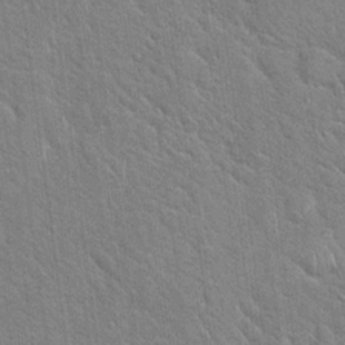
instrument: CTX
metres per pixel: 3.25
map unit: Hto
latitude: 17.9150
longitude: -52.1011
